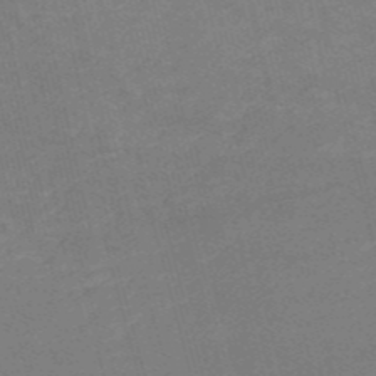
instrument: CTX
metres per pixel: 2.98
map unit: HNb
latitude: -53.6532
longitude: -46.8380
